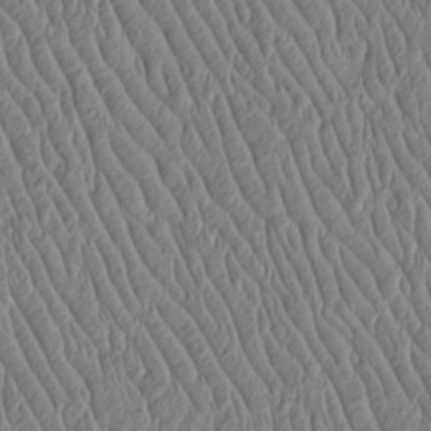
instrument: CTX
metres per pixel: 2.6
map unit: Htu
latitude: -3.9745
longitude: 157.4832
